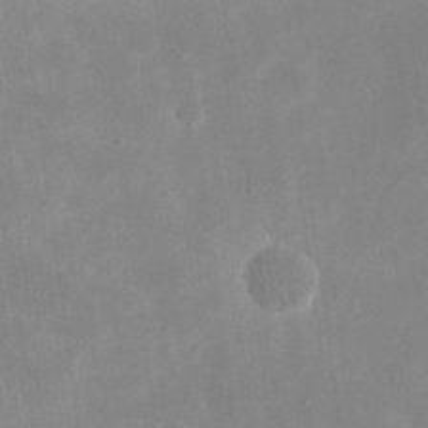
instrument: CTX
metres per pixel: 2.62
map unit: eHh
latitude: 19.9717
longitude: -70.6301
